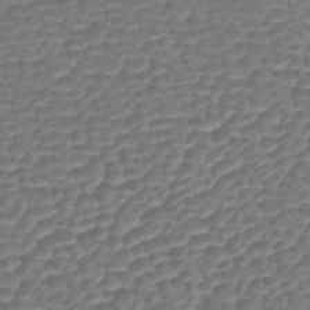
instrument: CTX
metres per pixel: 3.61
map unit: lHb
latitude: -42.8408
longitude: 78.6896
